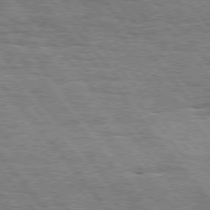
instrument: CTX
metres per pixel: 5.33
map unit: Hpe
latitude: 75.5182
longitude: -139.4426
